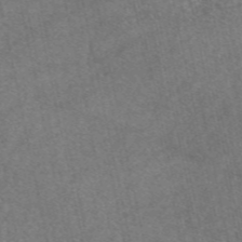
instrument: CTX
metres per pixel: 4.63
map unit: eAb
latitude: 47.6505
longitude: 104.9352
